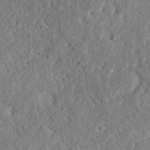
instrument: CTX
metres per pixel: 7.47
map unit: eHh
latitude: 36.5168
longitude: -78.8758
